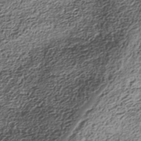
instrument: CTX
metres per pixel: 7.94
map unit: Nhe
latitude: -38.6897
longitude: -148.0255
